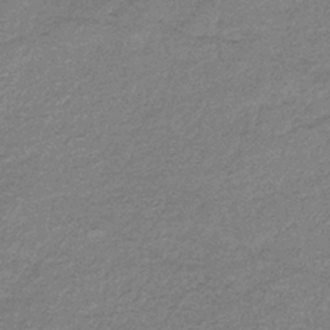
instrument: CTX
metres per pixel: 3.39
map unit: eHb
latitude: -38.1039
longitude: 78.3684
